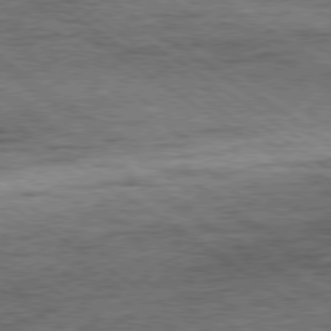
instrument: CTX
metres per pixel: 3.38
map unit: Ap
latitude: -80.1228
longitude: -50.5167
